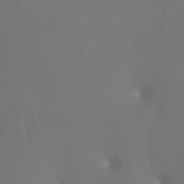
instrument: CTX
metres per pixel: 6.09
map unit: Htu
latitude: -7.2376
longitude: -33.3671
